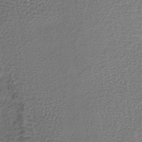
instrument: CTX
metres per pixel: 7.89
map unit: lHb
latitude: -39.3132
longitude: 61.6533
